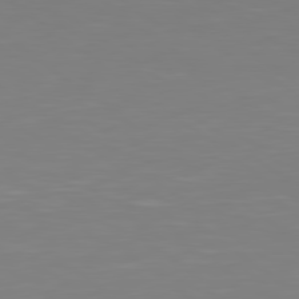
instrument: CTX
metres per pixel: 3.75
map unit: lApd
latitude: 79.1970
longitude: -173.2159
